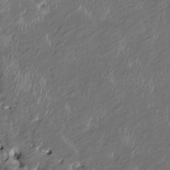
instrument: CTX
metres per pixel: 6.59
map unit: HNhu
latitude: 3.1970
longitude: -5.5560
